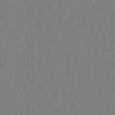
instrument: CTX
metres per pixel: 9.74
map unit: Hto
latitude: -7.2376
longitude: -37.9906
